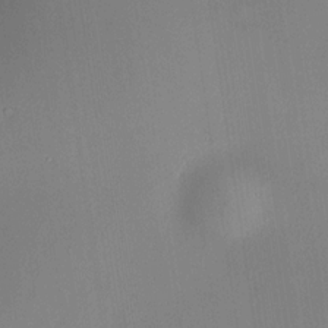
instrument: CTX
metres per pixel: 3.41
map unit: HNhu
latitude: 13.1970
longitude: 12.3495
